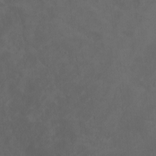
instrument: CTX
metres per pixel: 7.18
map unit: Ht
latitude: 1.6882
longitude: -34.2522
